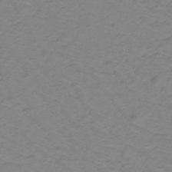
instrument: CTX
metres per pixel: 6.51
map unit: lHb
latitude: -31.5966
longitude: 65.4077
